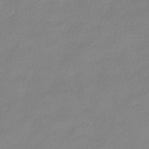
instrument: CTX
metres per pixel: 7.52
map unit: HNhu
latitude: -40.5574
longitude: 96.6141
